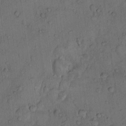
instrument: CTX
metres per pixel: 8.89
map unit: Hto
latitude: 11.6883
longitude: -58.2145
